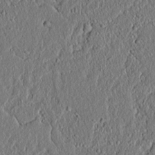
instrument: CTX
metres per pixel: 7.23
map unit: lAvf
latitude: 7.1781
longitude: 167.3132
